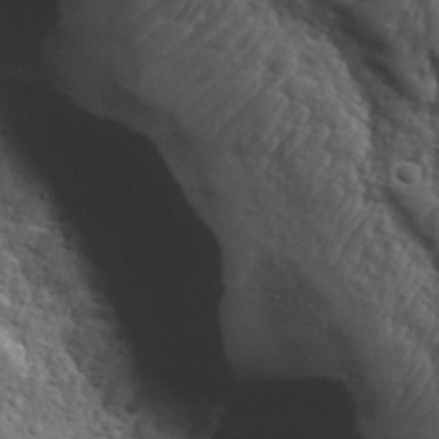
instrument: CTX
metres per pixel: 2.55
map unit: eHh
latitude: 31.6316
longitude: -73.5749
